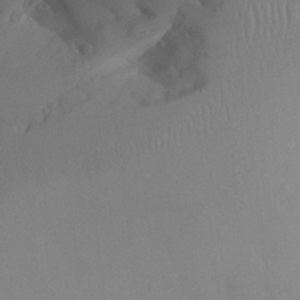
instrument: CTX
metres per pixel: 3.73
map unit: Aa
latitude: 24.6112
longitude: -128.2333
